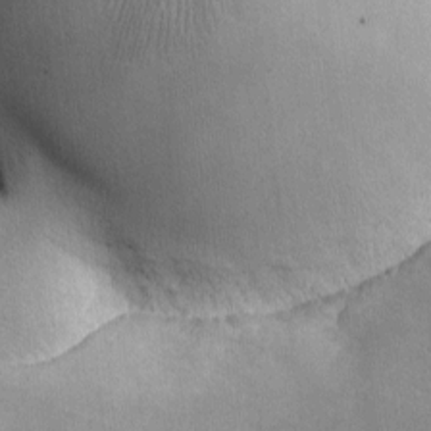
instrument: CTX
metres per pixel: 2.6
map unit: lHvf
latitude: -8.5196
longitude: -100.8380
